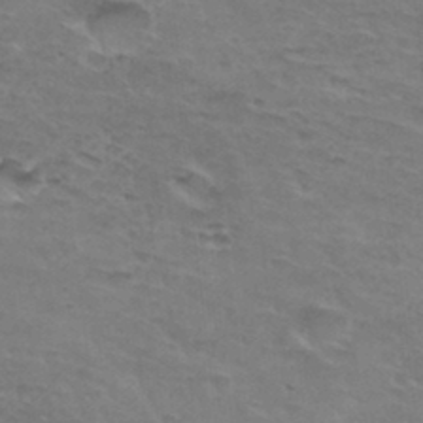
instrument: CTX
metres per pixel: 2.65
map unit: Hto
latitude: 32.8380
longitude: -46.4601
